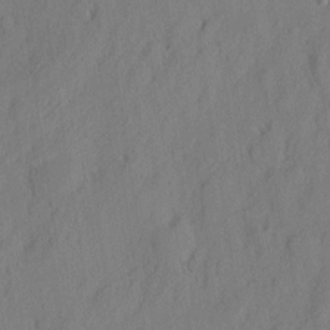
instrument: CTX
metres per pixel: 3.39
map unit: eHh
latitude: 3.4993
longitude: -77.3859
